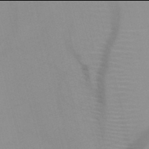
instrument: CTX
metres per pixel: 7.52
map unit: HNb
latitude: -46.0094
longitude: -41.4804
